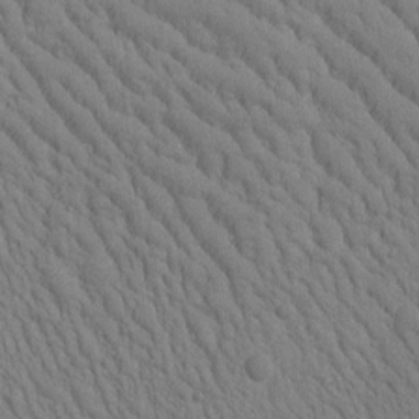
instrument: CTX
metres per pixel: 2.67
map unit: Htu
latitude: -2.9919
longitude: 172.6896
